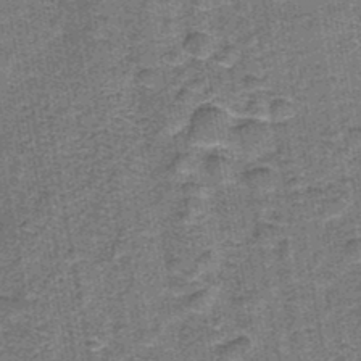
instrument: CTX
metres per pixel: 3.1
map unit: HNb
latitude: -36.1605
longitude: 51.4454
